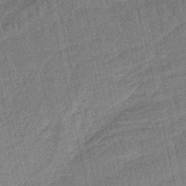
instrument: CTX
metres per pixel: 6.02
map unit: HNb
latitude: -35.6344
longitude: 56.2928
